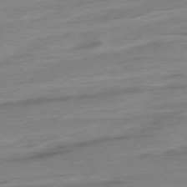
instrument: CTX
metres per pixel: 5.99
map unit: Ap
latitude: -77.5399
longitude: -97.5938
